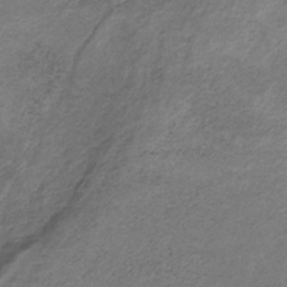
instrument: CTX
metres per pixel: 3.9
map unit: HNb
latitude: -32.3873
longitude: 61.1242
